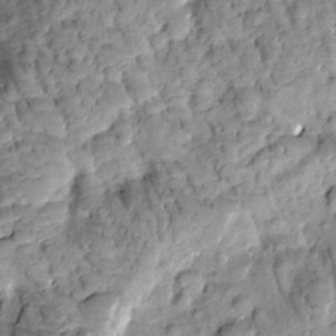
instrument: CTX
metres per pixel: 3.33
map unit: Htu
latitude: -1.5966
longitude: 173.4454
